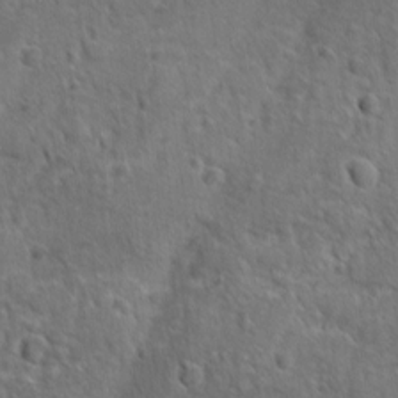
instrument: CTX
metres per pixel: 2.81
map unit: lAvf
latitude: -9.9367
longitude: -120.3090
